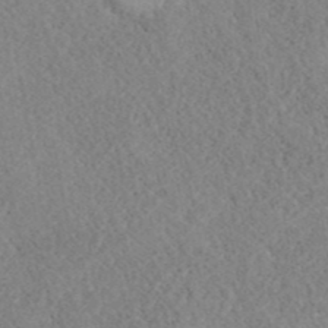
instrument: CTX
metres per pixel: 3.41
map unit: ANa
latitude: 41.0080
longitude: 18.4629
